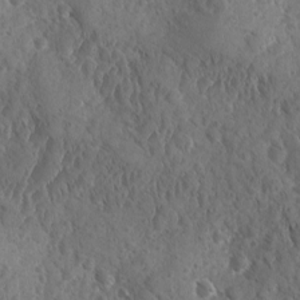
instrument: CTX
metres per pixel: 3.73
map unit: Ave
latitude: -9.8989
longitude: -119.0458
